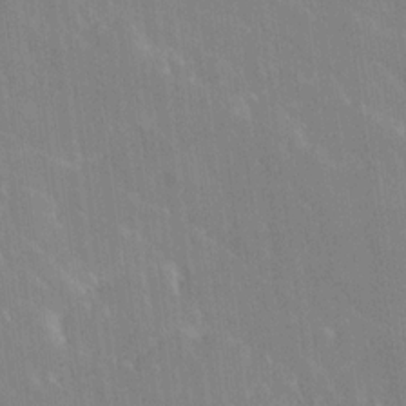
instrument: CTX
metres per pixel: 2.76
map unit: Ave
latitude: 19.2159
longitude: -136.4979
